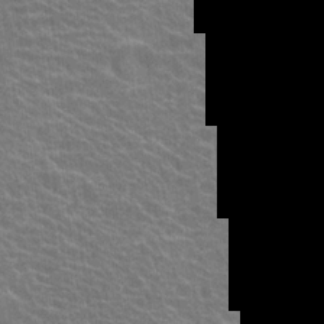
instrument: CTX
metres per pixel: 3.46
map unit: Hto
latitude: 20.9703
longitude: -36.0822
